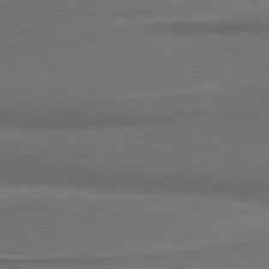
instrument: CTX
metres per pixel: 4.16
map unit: lApd
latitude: 81.3293
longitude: 175.8800
